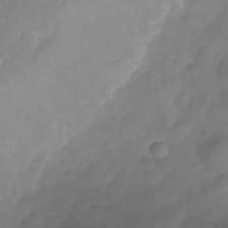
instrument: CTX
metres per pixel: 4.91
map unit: Nhu
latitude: -24.3117
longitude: -57.0269
